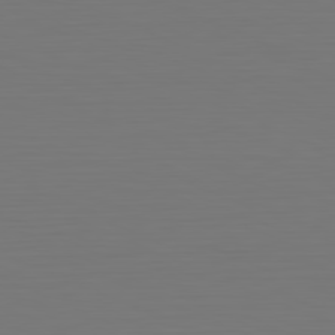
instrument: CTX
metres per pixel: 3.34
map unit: Hpe
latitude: -81.6533
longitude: 6.9919
